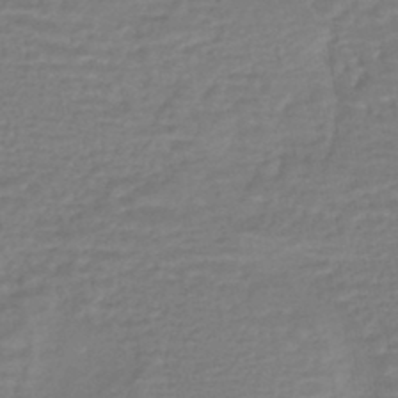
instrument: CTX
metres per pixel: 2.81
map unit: HNhu
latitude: -45.7856
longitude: 98.0283
